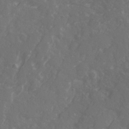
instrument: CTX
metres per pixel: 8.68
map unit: Ave
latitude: 21.2915
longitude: -131.8017
